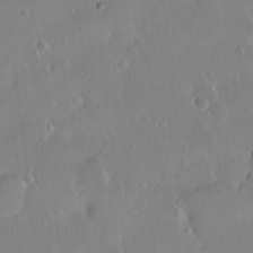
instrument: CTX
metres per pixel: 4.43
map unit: Ht
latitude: -8.5952
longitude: -36.3845
